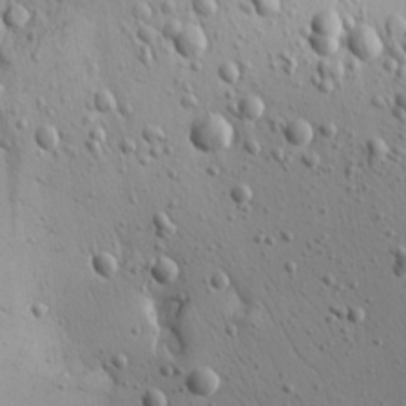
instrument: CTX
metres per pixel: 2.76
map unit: Aa
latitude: 22.4601
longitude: -140.6679
